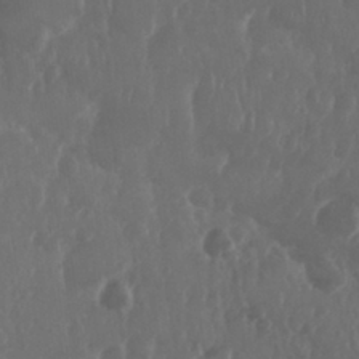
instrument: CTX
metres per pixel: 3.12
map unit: Nhu
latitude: 29.3293
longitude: -56.9702
